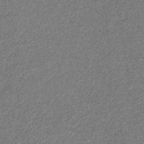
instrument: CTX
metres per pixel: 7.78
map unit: eHb
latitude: -31.8422
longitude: 69.1998
